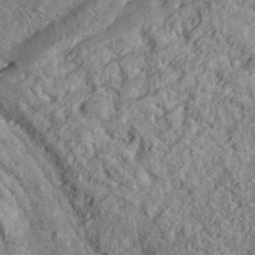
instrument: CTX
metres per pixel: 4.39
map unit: eHh
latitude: 37.8772
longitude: -81.0836
